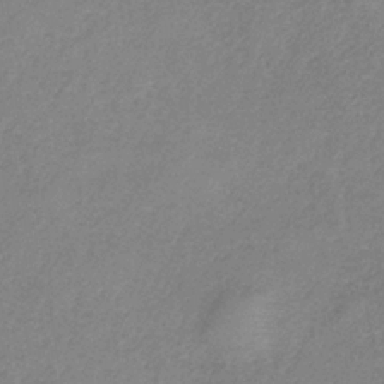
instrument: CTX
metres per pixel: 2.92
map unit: HNb
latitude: -34.0472
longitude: 55.6911
